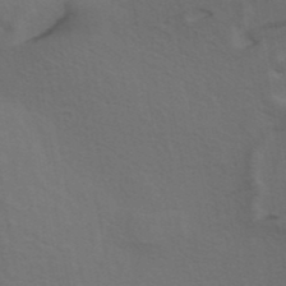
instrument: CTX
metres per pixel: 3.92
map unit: ANa
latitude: 39.9339
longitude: 28.6330
